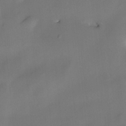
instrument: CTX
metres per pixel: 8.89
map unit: eHh
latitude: -22.2740
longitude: 15.8801
